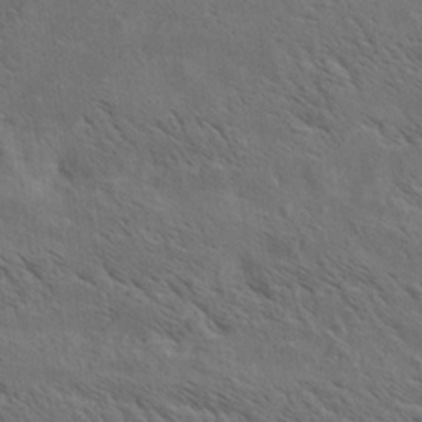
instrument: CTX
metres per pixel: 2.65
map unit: lAa
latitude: 19.8583
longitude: -139.5749
